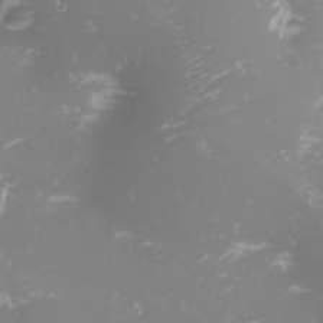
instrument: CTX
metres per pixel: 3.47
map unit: Nhu
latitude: -1.1054
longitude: -80.8380
